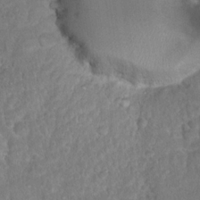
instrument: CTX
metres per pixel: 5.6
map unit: Hto
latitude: 16.9514
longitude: -40.9513
